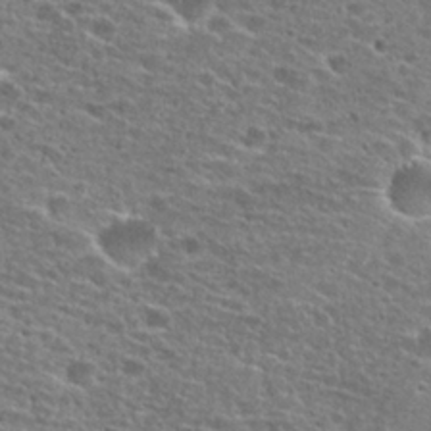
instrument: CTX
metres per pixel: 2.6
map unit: Hto
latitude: 25.9339
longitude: -47.5183
